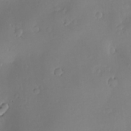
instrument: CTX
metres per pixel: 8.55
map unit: Hve
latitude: -9.8044
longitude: 174.6896
